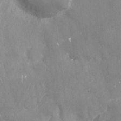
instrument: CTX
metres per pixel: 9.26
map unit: Nhu
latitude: -27.5588
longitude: -79.4805
